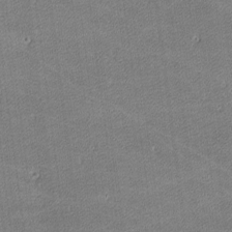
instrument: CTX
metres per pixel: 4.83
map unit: lHvf
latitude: -11.9367
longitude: -103.9339
